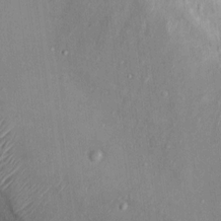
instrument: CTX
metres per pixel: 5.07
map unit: Nhu
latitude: 11.8206
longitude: -27.0648
